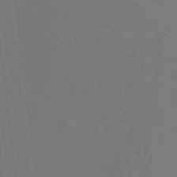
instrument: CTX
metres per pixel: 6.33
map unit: eHb
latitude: -43.7288
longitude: 88.4440
